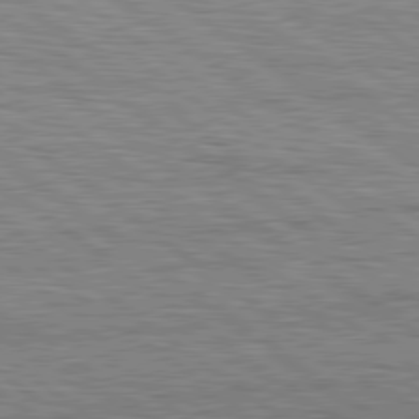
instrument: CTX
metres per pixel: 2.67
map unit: lApd
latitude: 79.4805
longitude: -140.6301
